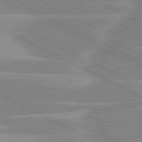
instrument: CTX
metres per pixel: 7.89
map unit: lApd
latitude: 80.6679
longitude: -125.1025
